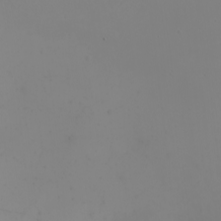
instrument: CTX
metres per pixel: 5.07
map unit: eHh
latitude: -5.2754
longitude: -84.3278
